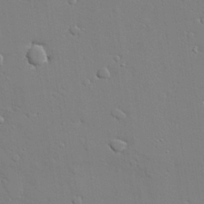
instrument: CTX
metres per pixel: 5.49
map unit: lAvf
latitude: 28.1955
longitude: -108.3467
